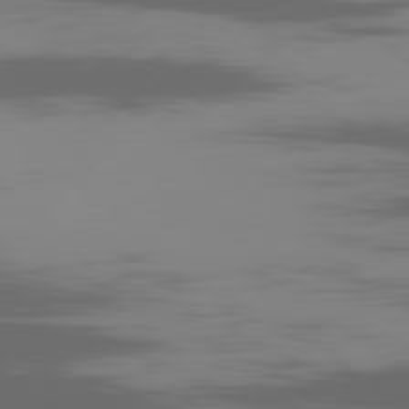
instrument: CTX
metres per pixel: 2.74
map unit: Ap
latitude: -80.1984
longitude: -54.2711
